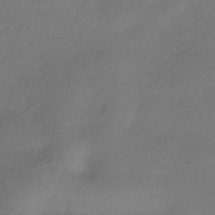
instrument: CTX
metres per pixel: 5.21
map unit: HNhu
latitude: -42.6329
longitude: 89.8800
